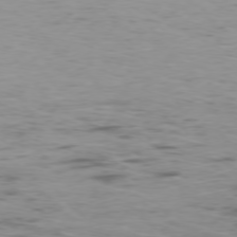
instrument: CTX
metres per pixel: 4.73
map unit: Ap
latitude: -76.7841
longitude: -68.9136
